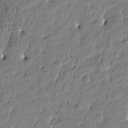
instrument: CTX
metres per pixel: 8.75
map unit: Htu
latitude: -4.8219
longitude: 176.6896
